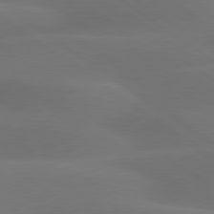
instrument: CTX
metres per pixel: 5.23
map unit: lApd
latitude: 79.7450
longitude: -90.1200
